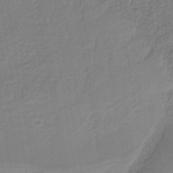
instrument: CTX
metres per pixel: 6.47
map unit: HNb
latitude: -36.6518
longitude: 57.8044
